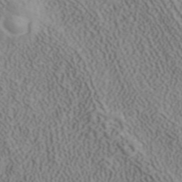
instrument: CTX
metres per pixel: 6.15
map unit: ANa
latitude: 41.0647
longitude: 34.4062
